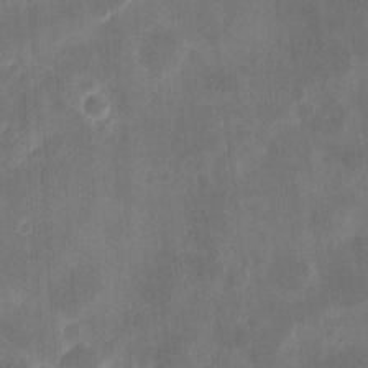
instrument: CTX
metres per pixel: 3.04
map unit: eHh
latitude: 8.9136
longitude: -73.3482
